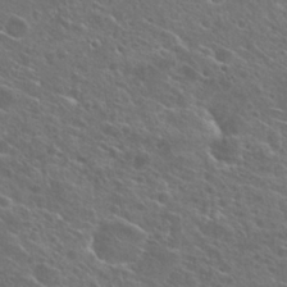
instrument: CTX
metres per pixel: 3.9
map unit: Hto
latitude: 26.1200
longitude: -45.1970
